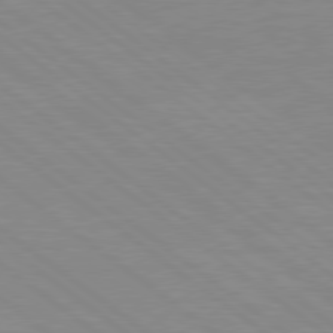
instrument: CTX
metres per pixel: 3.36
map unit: Hpe
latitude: 78.5735
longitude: -124.7813
